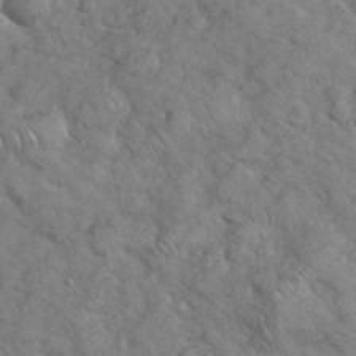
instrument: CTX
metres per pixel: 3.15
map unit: eHh
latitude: 37.3104
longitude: -64.0444
